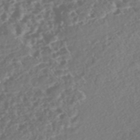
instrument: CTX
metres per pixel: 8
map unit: Nhe
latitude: -46.6707
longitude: -173.1025
